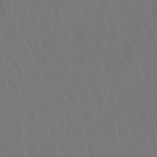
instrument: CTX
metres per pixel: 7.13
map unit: lHb
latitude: -47.9178
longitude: 72.5385
